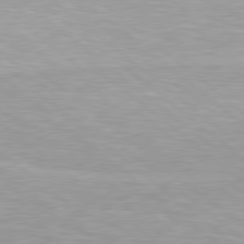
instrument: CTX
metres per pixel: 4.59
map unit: lApd
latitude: 79.2159
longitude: -177.8961
